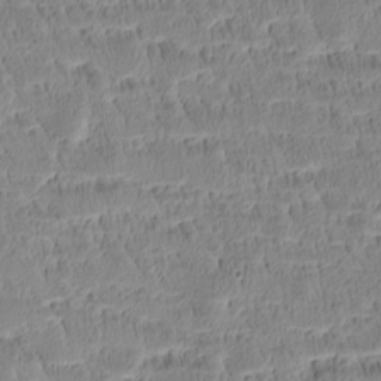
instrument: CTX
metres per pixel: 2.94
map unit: Htu
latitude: -4.6518
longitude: 172.9730
